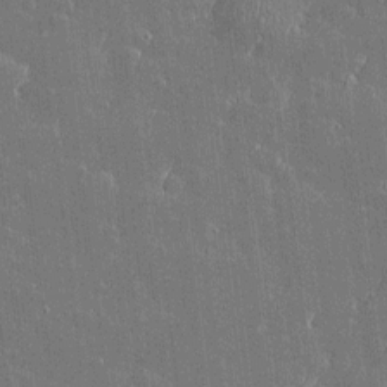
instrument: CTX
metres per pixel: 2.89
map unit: Htu
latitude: -6.7652
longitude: 176.1417
